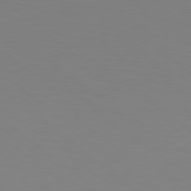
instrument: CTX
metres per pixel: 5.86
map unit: Hpe
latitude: 78.4979
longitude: -173.2159
